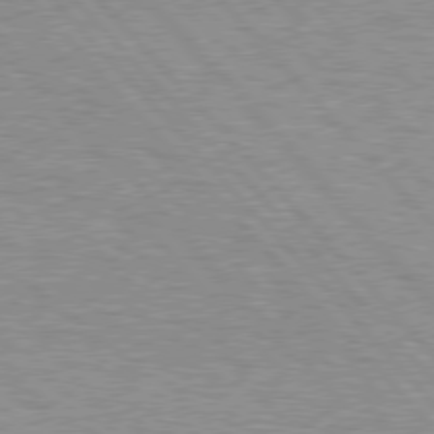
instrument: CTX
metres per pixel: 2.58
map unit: Hpe
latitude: 77.0080
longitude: -157.4804
